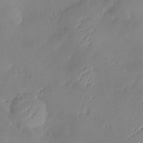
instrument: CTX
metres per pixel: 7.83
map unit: Nve
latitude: -8.8786
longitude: 173.0864
